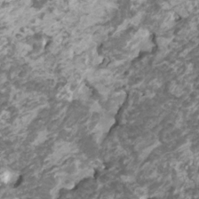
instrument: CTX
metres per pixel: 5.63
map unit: HNhu
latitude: 1.6127
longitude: -0.5545
